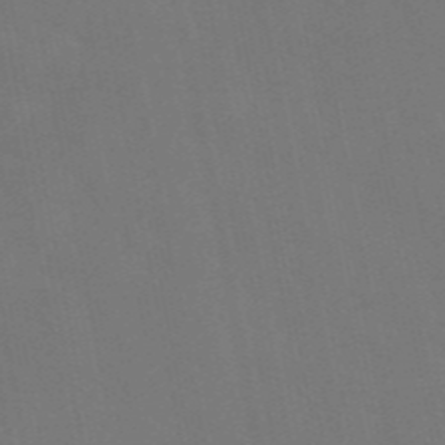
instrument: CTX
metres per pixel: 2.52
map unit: eAb
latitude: 46.4790
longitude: 121.1242
